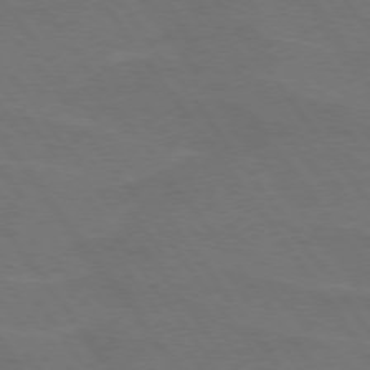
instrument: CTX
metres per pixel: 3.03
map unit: lApd
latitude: 74.7813
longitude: -57.1025
